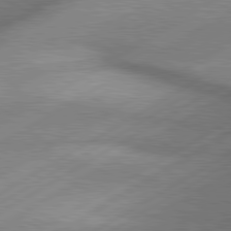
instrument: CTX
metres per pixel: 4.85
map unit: lApd
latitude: 80.0255
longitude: -118.3089
